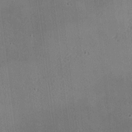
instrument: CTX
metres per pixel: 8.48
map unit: Nhu
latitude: 0.1389
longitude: -77.2537
